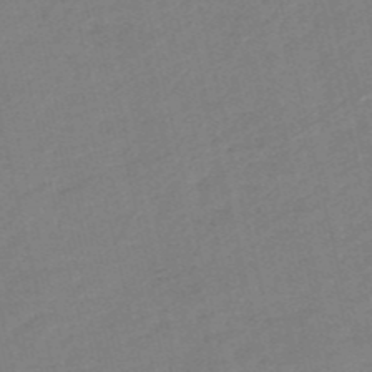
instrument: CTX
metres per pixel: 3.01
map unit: HNb
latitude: -53.5210
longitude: -48.1767
